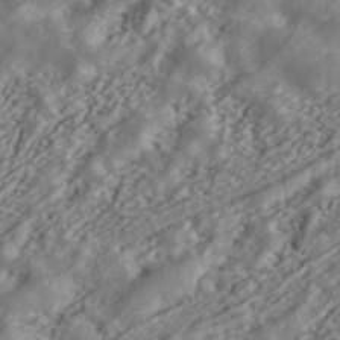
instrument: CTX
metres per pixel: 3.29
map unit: ANa
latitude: 42.8002
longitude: 47.4832
